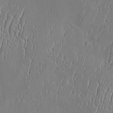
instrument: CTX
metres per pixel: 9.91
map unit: Htu
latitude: -6.4251
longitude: 175.5966
